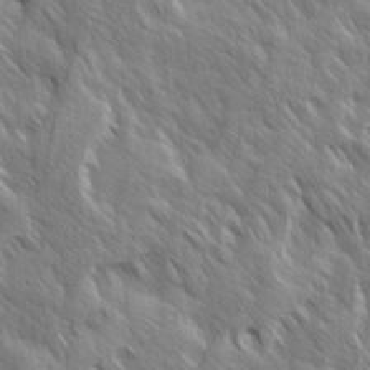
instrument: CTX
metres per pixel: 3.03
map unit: Ave
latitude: 14.8380
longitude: -134.3089
